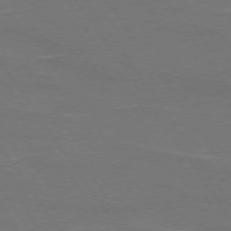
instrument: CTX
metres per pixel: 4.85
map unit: lApd
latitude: 74.4601
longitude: -56.6868
